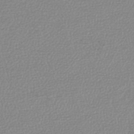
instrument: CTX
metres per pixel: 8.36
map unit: lHb
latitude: -44.0283
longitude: 69.2942
